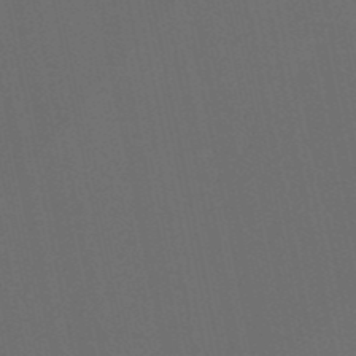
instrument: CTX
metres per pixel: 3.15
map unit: eHb
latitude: -50.7652
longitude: 70.8408
